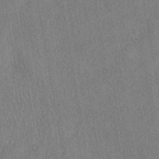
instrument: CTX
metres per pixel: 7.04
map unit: eHh
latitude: -42.1605
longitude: 120.8975
